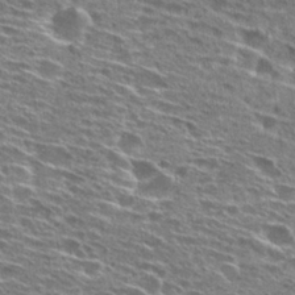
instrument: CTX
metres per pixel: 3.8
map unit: Hto
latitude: 28.1578
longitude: -46.0633
